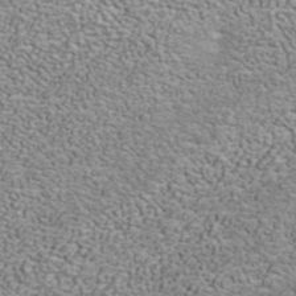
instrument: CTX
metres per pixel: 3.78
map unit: ANa
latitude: 40.3656
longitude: 20.5007
